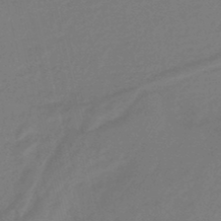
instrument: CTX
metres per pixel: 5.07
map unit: eHb
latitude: -46.4062
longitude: 86.3873
